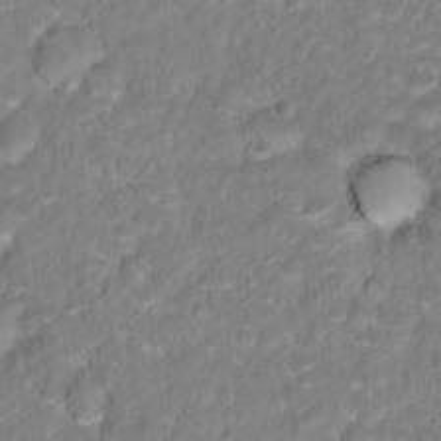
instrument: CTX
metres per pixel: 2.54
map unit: Hto
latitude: 16.9325
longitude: -37.1970
